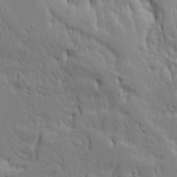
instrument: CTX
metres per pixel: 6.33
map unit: Ave
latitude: 14.0633
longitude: -131.9528
